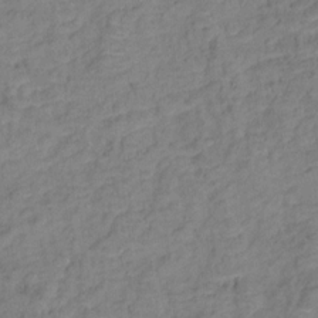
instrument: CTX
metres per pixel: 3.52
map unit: Ht
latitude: 12.2523
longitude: -40.0822
